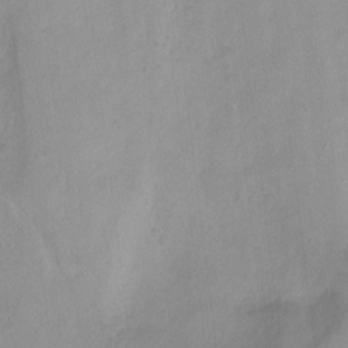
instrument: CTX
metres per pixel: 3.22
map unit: Nhu
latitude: -8.3306
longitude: -42.5924
